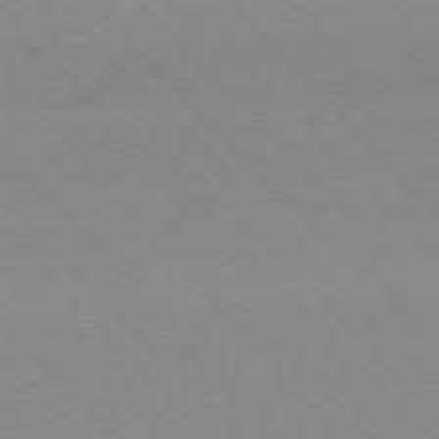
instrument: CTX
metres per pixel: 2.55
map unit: Hpe
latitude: 77.4993
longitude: -124.8758
